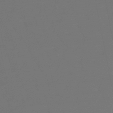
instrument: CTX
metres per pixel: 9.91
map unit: eHb
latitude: -50.3684
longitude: 78.7841
